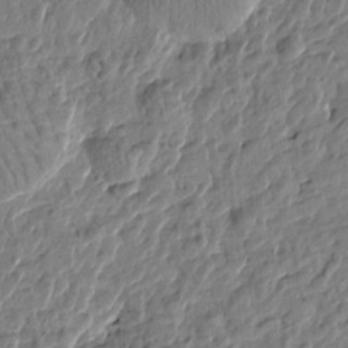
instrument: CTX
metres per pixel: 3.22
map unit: Htu
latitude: -1.8801
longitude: -179.4049
